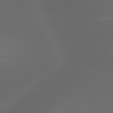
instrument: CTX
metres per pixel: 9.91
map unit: lApd
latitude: 80.0633
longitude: -117.5560
